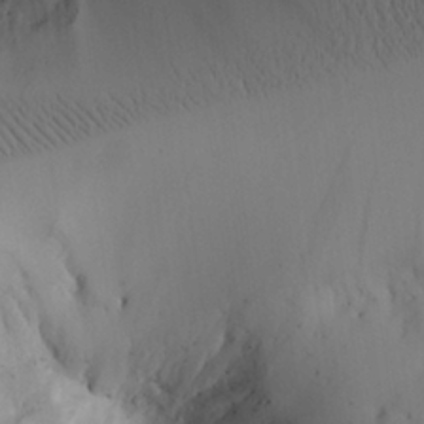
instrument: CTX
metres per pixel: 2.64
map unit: Aa
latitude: 25.9906
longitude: -132.8191
